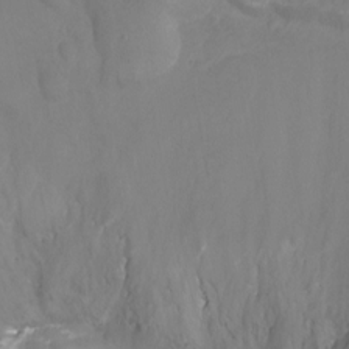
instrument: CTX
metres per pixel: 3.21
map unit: Nhu
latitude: -13.6722
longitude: -71.5371
